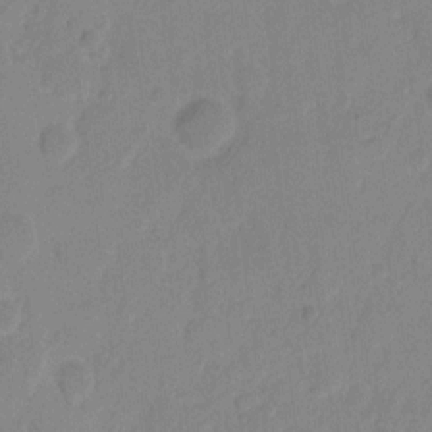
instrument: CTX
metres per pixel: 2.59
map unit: eHh
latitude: 9.8395
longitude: -65.8772
